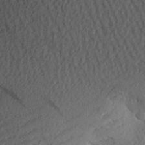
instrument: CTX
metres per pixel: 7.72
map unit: Aa
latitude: 27.8395
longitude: -145.2915
